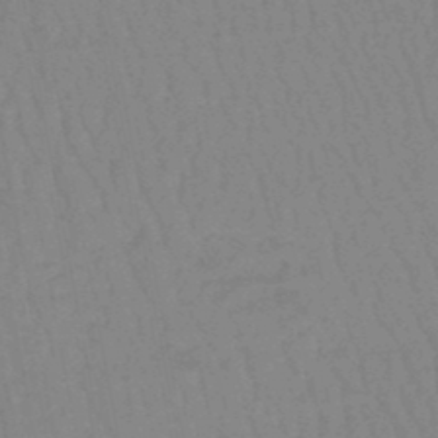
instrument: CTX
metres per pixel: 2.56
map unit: eHb
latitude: -46.6518
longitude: 80.2740
